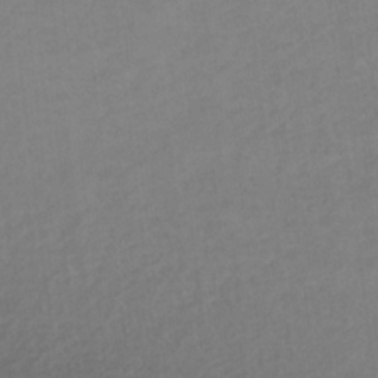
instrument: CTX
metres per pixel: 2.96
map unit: lHb
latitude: -33.0487
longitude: 64.2929
